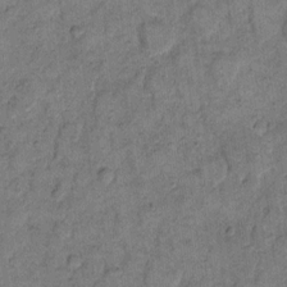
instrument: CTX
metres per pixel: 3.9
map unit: eHh
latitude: 11.3482
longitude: -63.8017
